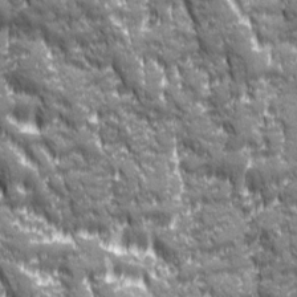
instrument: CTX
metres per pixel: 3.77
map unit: Ave
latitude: 19.8583
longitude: -134.1011
